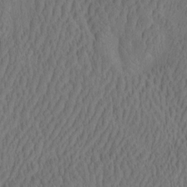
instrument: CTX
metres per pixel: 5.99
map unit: eHh
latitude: -2.9541
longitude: 17.2754
